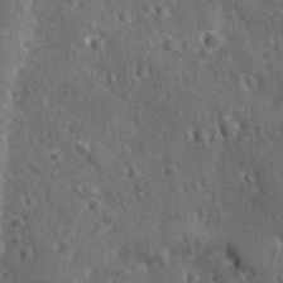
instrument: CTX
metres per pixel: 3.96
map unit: Ave
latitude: -9.2187
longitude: -119.2915
